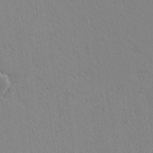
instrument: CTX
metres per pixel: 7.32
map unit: lAvf
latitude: 15.5938
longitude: -125.4237
